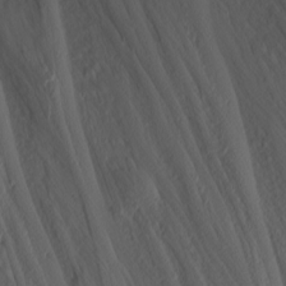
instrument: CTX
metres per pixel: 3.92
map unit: Nhu
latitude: -4.7085
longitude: -81.1403
